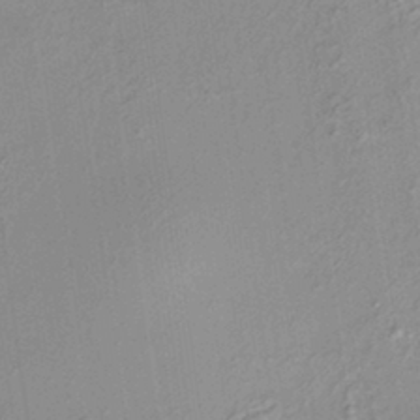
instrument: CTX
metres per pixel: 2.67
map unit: HNhu
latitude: 7.2159
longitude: 13.8800
